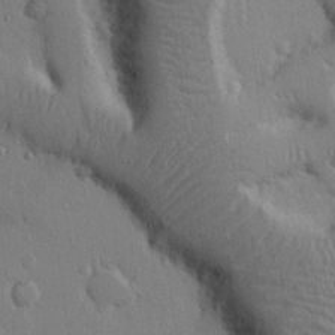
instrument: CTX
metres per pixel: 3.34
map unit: Nhu
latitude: 14.2334
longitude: -78.8380
